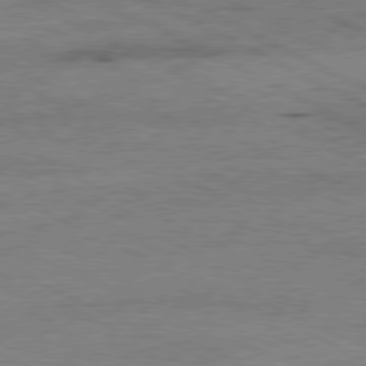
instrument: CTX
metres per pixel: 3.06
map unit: Ap
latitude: -80.9353
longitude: -84.8947
